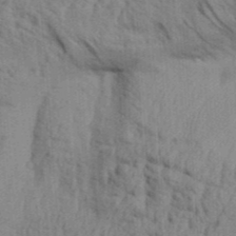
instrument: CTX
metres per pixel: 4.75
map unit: Aa
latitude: 30.5168
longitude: -135.1025
